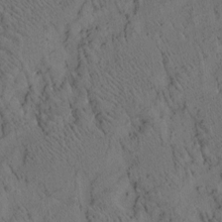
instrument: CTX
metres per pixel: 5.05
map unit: eHh
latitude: 3.4237
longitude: -78.7813
